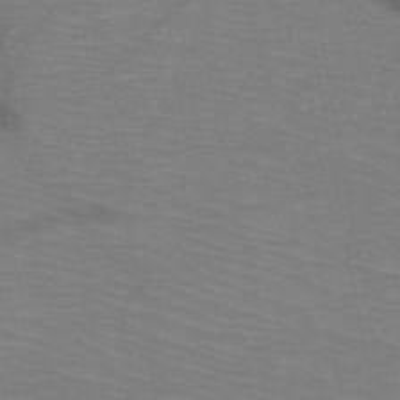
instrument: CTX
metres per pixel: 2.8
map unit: HNb
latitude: -49.6155
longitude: -44.5546
